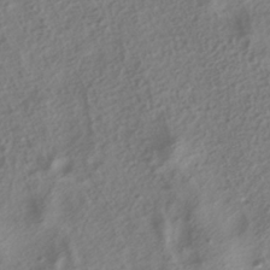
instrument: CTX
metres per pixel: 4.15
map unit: ANa
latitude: -38.0094
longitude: 94.3306
